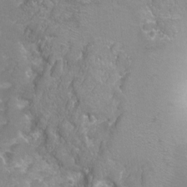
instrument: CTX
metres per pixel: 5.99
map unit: Hto
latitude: -4.8597
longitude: -35.4804
